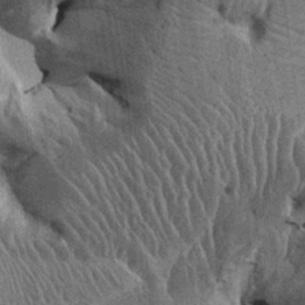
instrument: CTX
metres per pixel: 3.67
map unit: Ht
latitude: -0.6708
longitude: -14.1389
